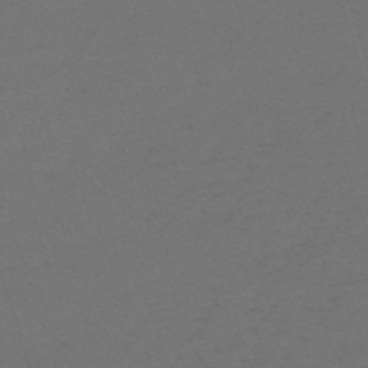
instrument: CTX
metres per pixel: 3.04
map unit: HNb
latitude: -55.8611
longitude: -44.8569
